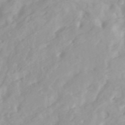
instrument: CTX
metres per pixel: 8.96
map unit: Htu
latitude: -4.5573
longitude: 137.6910
